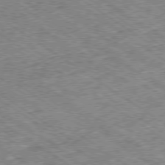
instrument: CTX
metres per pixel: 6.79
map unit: Ap
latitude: -79.3887
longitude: -51.5371
